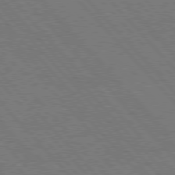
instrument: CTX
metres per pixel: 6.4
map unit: Hpe
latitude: 77.1214
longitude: -153.6127
